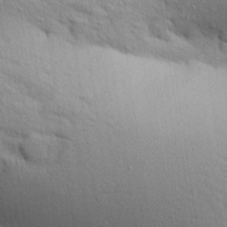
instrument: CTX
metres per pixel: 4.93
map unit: Aa
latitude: 29.8961
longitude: -147.5938
